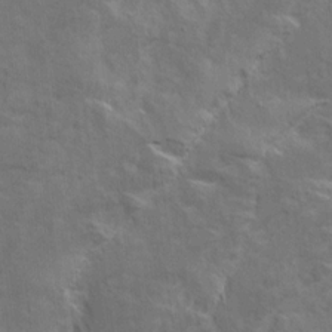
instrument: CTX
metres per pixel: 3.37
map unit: Ave
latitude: 15.6316
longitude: -138.6113
